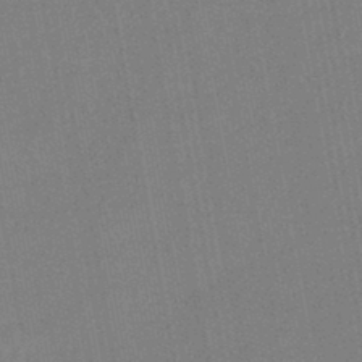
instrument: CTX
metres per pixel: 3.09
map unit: eHb
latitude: -44.1984
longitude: 86.2740
